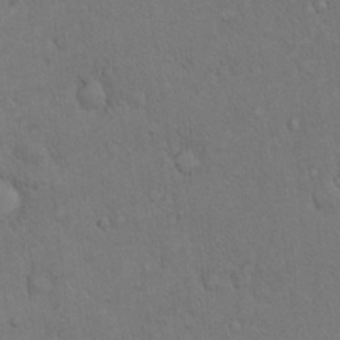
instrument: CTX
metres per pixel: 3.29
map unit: eHh
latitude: 19.0080
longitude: -61.1970
